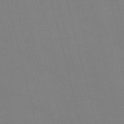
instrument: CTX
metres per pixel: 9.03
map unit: Nve
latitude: -57.9745
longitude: 61.5777
